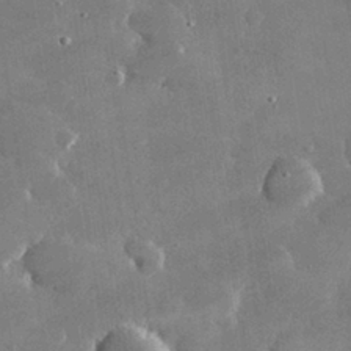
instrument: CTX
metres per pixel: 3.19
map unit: lHvf
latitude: 31.1026
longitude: -93.5371
